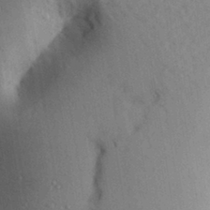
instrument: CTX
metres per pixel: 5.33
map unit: Aa
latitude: 29.1025
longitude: -146.7813
